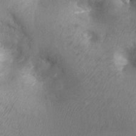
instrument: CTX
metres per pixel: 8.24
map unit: Ht
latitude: -3.3887
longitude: -28.4790
